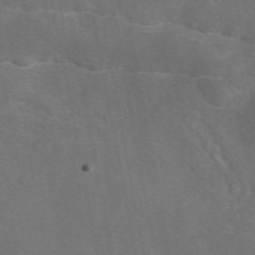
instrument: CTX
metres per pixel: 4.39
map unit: eAb
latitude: 47.0270
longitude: 117.4832
